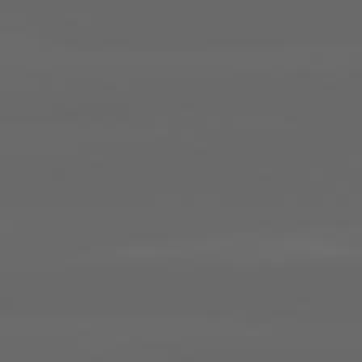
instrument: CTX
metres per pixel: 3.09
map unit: lApd
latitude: 82.1955
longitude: -170.3467
